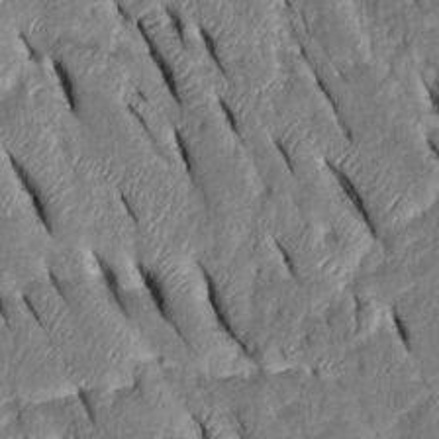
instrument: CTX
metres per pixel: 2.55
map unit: Htu
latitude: -0.6897
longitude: 149.7478
